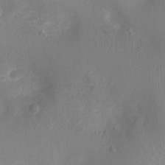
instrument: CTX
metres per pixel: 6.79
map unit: Ht
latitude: -4.2928
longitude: -16.5924
